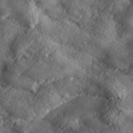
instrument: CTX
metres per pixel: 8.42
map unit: lHvf
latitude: 39.4048
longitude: -88.3846
